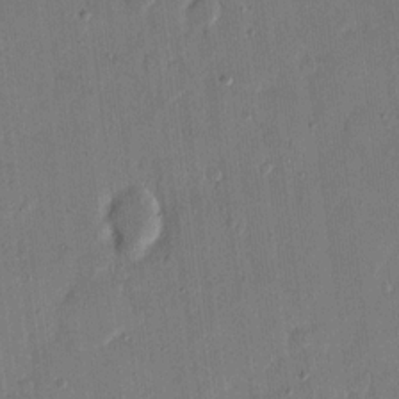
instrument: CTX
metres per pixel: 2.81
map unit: eHh
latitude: 14.4223
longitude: -69.1781
